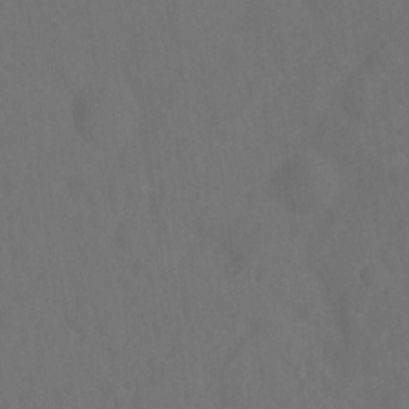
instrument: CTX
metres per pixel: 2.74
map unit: Ht
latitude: 1.9150
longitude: -23.1403
